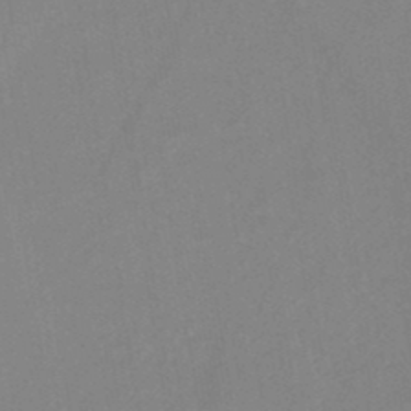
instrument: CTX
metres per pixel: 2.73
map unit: HNb
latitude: -46.6896
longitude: -39.1592
